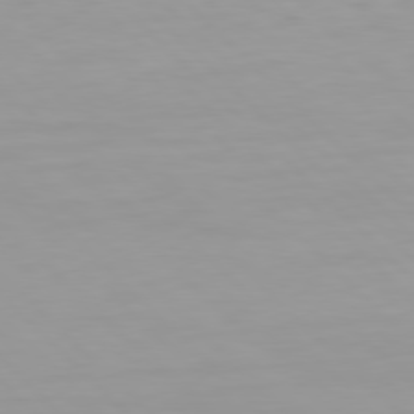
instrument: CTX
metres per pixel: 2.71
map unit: Hpe
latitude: 77.5182
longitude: -175.1970
